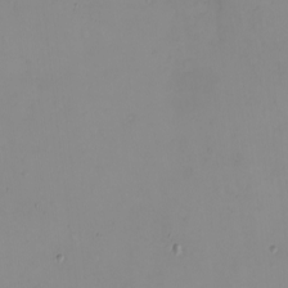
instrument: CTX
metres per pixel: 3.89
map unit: eHh
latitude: -5.5021
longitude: -80.3845
